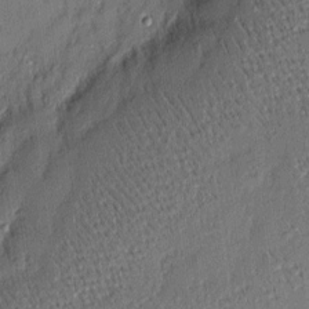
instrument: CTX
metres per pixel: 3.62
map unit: eHh
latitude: 4.0444
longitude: -76.6112
